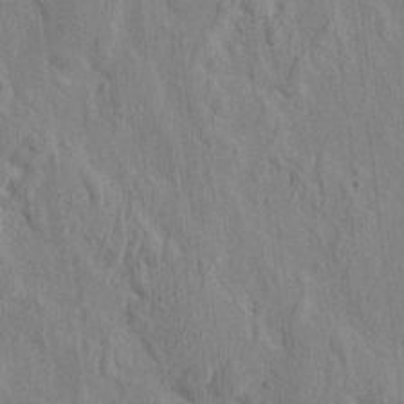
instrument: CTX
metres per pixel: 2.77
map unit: HNhu
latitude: 5.2537
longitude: -6.5735
